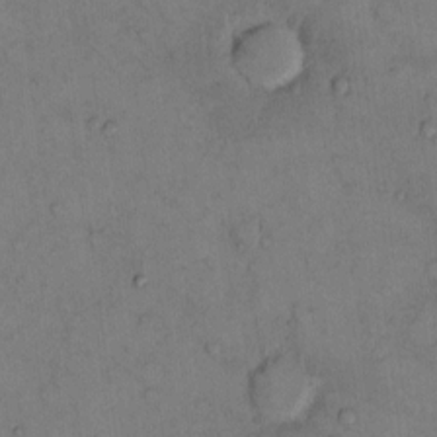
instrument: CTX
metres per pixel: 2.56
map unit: Hto
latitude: 11.5371
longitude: -58.9703
